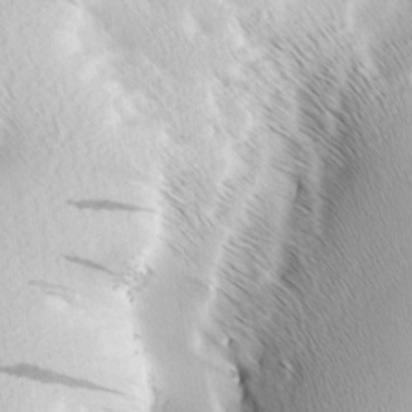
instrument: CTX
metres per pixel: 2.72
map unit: lAa
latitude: -3.6721
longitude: -129.7449
